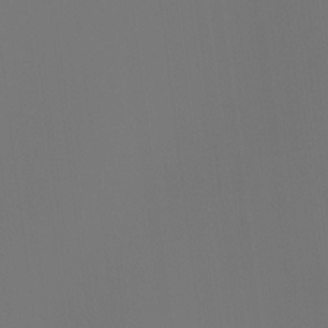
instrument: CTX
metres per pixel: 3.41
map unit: Hto
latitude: -6.8975
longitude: -49.5749
